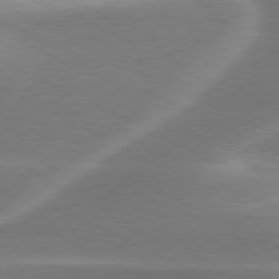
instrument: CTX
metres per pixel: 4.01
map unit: lApd
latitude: 79.9906
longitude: -116.3845
